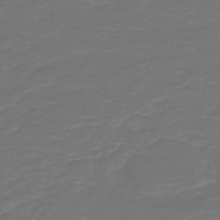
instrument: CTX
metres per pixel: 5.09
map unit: HNb
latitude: -47.3887
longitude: 53.7666
